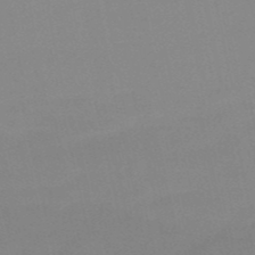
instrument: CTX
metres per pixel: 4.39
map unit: HNb
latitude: -51.2376
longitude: -46.0255
